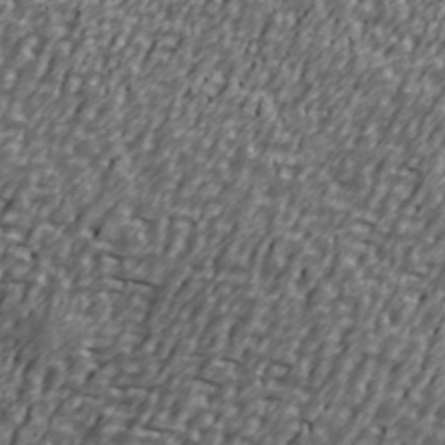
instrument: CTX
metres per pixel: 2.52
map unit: Ave
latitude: 40.7246
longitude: -112.5168
